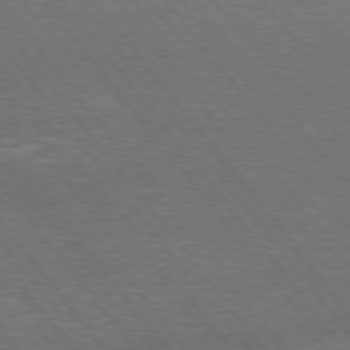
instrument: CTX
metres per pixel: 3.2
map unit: Hpe
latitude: 75.6127
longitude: -137.7639
